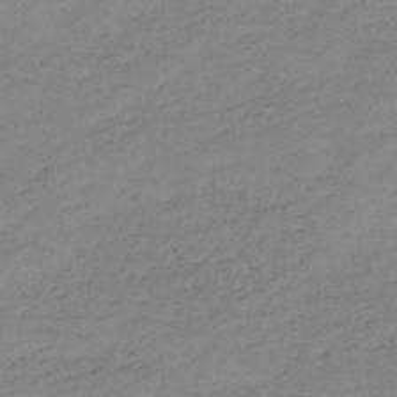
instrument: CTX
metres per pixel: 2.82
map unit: HNb
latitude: -46.3117
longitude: -35.3292
